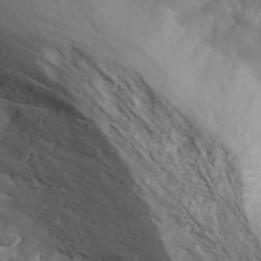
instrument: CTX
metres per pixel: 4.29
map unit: ANa
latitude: 41.8205
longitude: 53.0864
